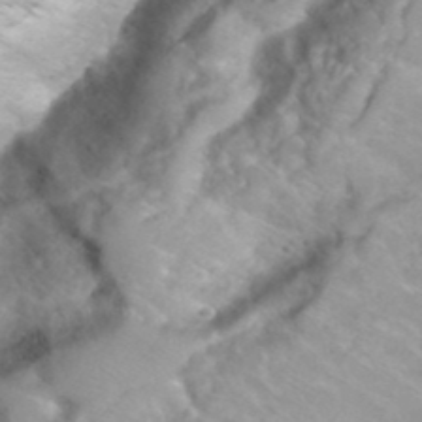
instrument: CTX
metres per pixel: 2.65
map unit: Hto
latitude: 38.6868
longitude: -42.1578
